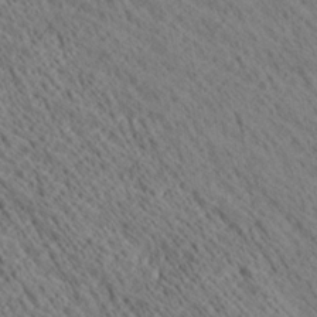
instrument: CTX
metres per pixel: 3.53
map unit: Ave
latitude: 20.6869
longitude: -139.7261
